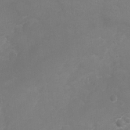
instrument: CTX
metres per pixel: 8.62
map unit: Ht
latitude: -7.2187
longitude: -21.5182
